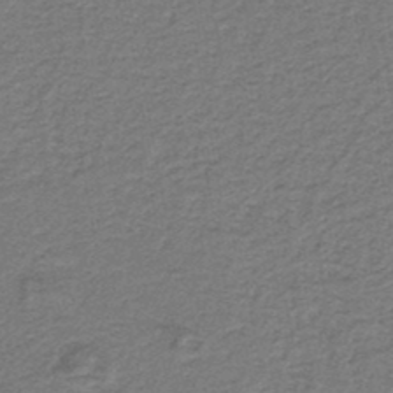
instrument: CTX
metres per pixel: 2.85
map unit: lHb
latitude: -39.8423
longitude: 54.8408
